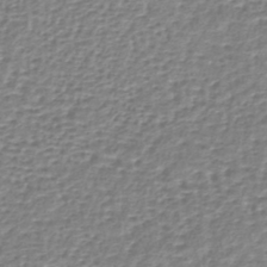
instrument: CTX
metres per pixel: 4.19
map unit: lHb
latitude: -42.5006
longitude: 70.8597
